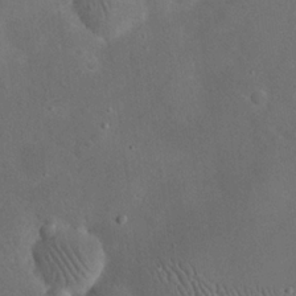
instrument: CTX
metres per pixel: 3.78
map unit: eHh
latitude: 24.8191
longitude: -67.8583
